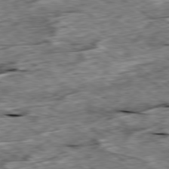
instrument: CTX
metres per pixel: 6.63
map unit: Ap
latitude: -79.7288
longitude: -85.5560
